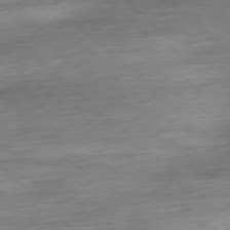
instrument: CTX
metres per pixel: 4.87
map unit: Ap
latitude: -78.1039
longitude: -71.4804
